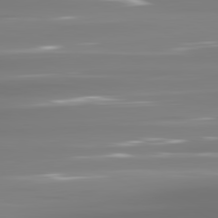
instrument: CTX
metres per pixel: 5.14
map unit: lApd
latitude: 81.7827
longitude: -137.0648
